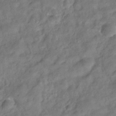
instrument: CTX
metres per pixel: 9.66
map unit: Hve
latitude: -31.6911
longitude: 95.8800
